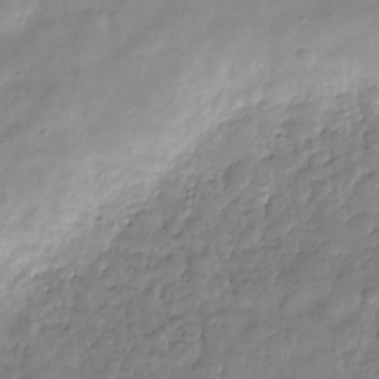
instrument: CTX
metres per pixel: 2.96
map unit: Hve
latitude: -31.1620
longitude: 90.8975
